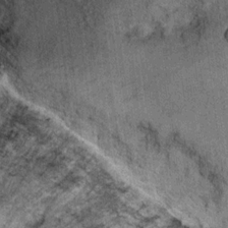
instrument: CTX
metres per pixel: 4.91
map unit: Ht
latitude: 11.4049
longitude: -38.2333
